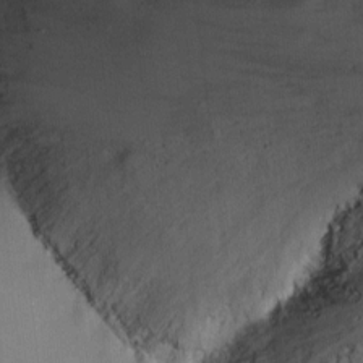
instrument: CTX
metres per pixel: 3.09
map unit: Ht
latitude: -2.5762
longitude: -28.8569
